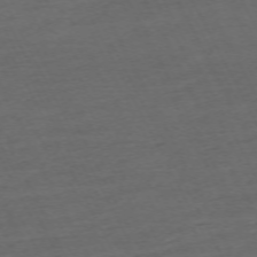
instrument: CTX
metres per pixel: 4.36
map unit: Hpe
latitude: -71.1053
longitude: 15.4077
